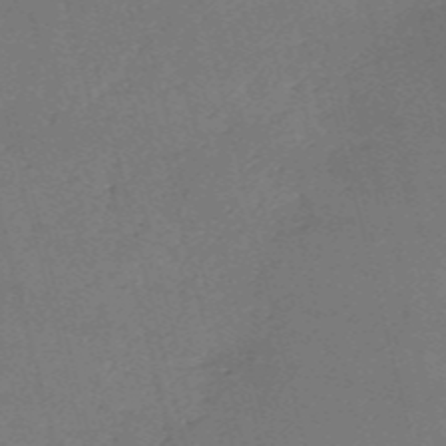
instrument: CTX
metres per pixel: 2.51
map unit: HNb
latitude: -54.7841
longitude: -36.6302
